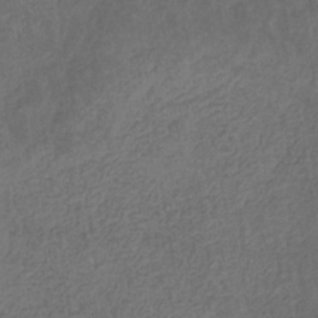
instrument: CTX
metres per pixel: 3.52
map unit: eHb
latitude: -32.0094
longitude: 72.6896
